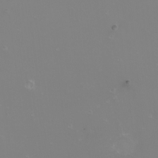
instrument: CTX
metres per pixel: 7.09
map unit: Nhu
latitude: -8.6896
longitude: -81.5938
